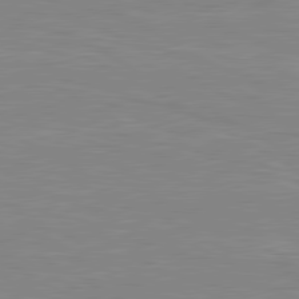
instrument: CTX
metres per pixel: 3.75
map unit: lApd
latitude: 80.6679
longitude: 171.8423
